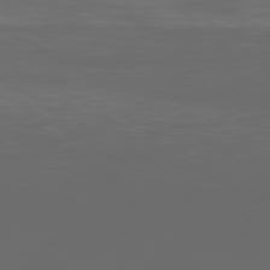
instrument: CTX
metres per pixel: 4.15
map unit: Ap
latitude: -79.2565
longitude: -75.6694
